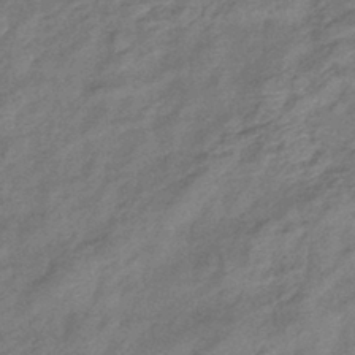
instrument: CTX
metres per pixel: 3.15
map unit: eHb
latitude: -41.2565
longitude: 80.8030
